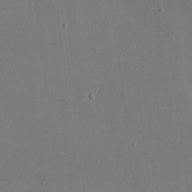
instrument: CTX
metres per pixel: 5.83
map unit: lHvf
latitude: -9.9178
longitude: -100.5357
